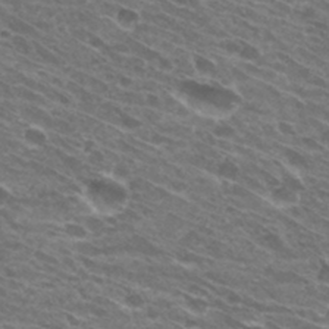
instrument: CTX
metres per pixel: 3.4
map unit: Hto
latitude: 31.8017
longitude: -43.1781
